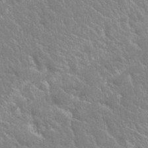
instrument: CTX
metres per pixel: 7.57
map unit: Nhu
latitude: 24.5923
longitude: -59.6505
